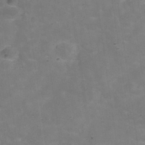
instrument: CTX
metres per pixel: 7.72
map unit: Hve
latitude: -30.3117
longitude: 93.5399
